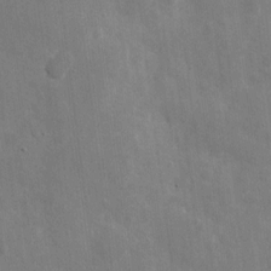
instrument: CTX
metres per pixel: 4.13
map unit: eHh
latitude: 9.7450
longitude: -70.5168
